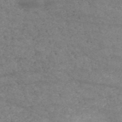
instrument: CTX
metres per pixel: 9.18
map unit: HNb
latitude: -52.9541
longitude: -38.5735
